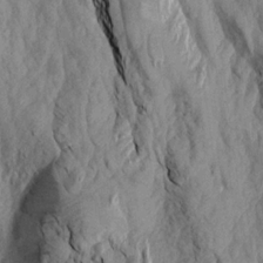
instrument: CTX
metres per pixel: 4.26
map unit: Aa
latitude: 18.4034
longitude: -145.6694
